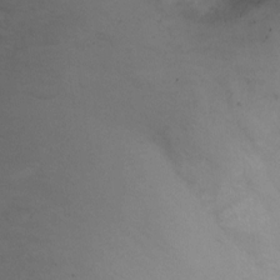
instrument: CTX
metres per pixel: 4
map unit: Ht
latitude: -2.3306
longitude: -32.6113
